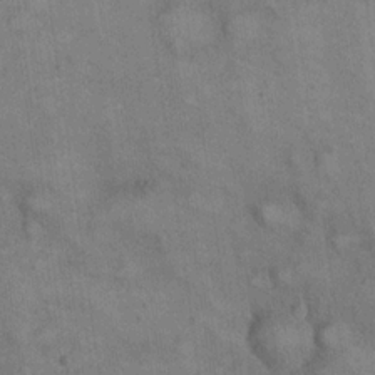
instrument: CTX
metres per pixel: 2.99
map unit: eHh
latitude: 22.2145
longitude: -61.4237
